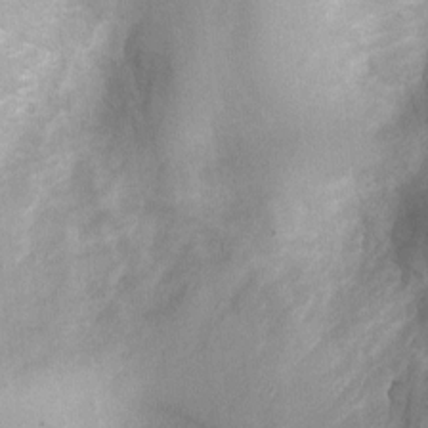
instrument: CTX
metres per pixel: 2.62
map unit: Nhu
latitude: 0.9513
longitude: -18.1766
